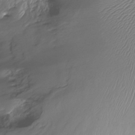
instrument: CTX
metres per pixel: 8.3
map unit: Nhu
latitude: -15.1620
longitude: -26.6869
